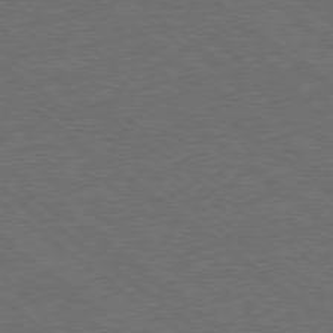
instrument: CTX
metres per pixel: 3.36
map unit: Ap
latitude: -78.8408
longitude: -83.3103
